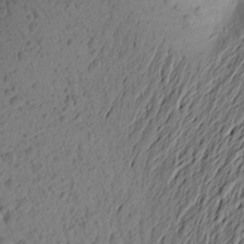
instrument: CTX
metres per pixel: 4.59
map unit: Aa
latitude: 23.0269
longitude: -149.1214
